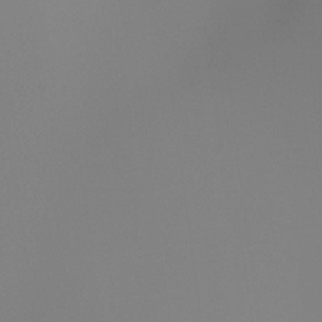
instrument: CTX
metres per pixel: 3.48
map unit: Ht
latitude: -16.6141
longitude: -48.9892
